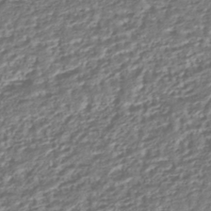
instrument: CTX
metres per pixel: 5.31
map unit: HNhu
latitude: -42.9352
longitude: 107.4266
